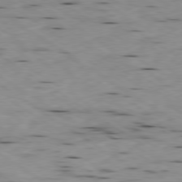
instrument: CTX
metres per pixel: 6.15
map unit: Ap
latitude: -79.7288
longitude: -101.1214
